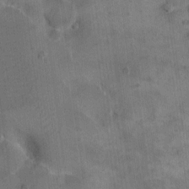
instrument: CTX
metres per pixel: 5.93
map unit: eHh
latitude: 15.8584
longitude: -67.2725
